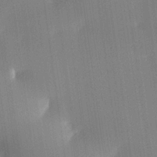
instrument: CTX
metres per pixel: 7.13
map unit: lHvf
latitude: 24.4978
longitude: 140.8408
